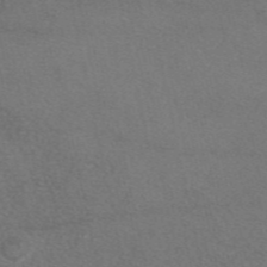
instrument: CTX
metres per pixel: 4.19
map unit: eAb
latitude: 47.4049
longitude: 113.8611
